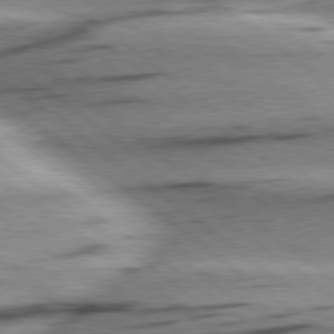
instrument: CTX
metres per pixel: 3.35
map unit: Hpe
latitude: 78.7435
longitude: -154.4223
